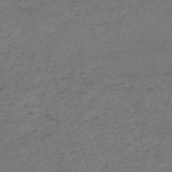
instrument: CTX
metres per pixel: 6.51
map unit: HNb
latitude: -55.5777
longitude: -44.4979
